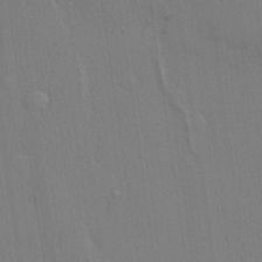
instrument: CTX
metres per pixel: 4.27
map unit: lHvf
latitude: 21.1214
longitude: 142.4062
